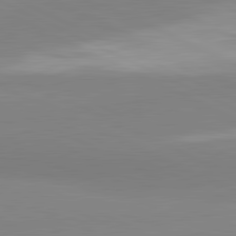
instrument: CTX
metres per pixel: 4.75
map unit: lApd
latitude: 81.7450
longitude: 179.5966
